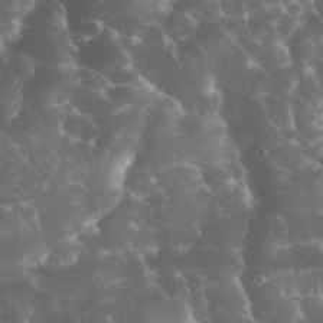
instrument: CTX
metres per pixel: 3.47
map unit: eHh
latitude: 33.8016
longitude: -64.3845
